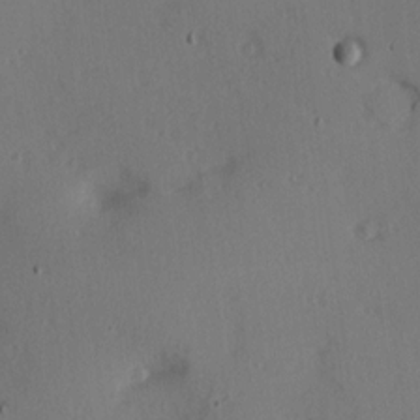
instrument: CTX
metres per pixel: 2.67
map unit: Hve
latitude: 14.0822
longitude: -90.2523
